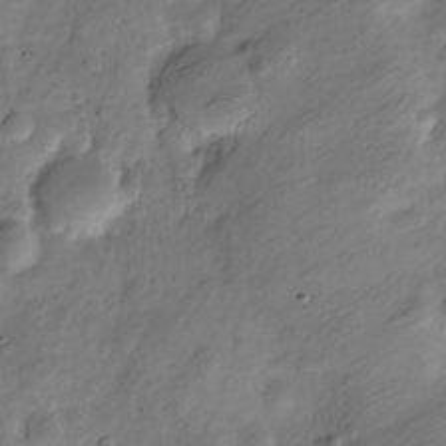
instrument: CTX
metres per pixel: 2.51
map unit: Nve
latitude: -25.2187
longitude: 106.9920
